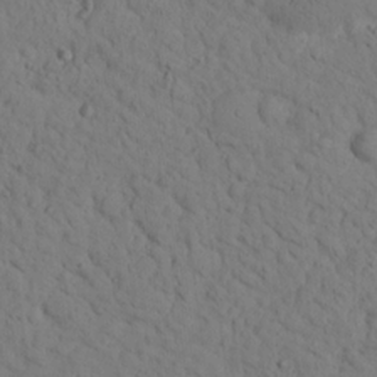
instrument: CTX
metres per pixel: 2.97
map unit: lHvf
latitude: 14.5546
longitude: 177.9745
